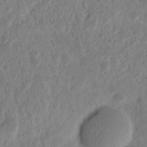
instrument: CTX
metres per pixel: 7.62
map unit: Nhu
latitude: 14.7058
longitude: -72.8569
